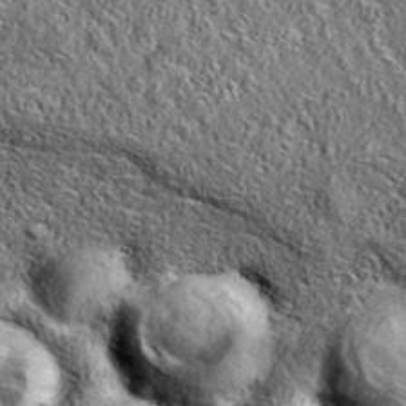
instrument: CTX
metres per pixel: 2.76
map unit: eAb
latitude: 36.4979
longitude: 110.0472
